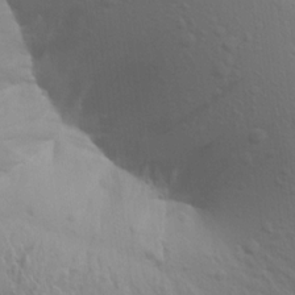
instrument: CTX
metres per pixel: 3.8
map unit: Aa
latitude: 15.7261
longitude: -145.5560
